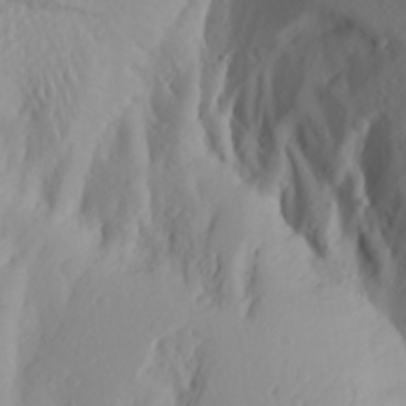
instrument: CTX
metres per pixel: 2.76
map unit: Aa
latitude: 26.4412
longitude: -146.9514
